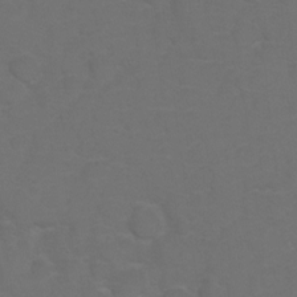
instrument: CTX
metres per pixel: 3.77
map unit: Hto
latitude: 5.8205
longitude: -30.8569
